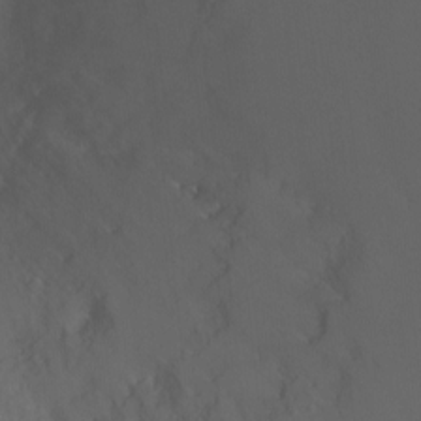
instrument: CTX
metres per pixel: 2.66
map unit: Ht
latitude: -2.7463
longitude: -28.3845
